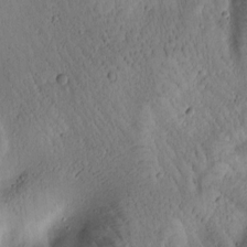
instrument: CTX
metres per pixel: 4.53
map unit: Htu
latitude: -1.7289
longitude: 170.5007
